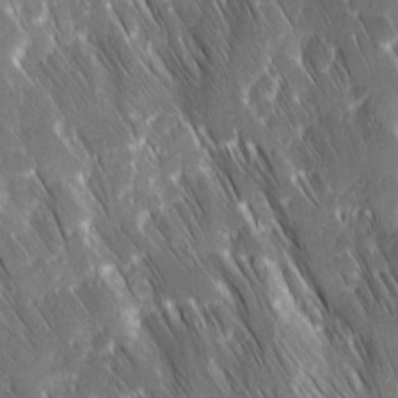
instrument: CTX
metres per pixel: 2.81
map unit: Ave
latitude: 9.1781
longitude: -104.8191
